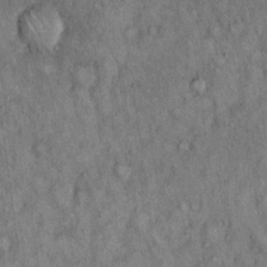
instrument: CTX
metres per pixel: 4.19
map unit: Hto
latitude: 15.6127
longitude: -61.1970
